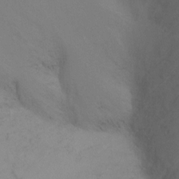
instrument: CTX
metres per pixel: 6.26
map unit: Ht
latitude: -9.4643
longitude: -32.7813
